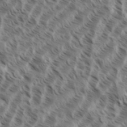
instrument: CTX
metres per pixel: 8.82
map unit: eHh
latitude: 35.3670
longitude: -138.7435
